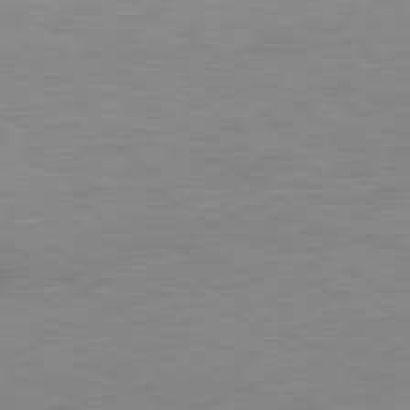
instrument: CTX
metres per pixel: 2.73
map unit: lApd
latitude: 79.6505
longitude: -93.1970
